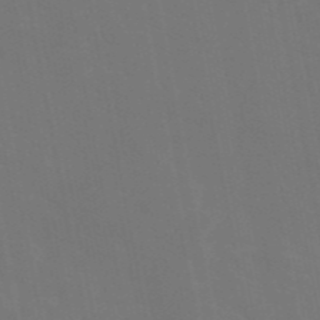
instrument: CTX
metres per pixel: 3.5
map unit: eAb
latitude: 46.0255
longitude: 121.3698
